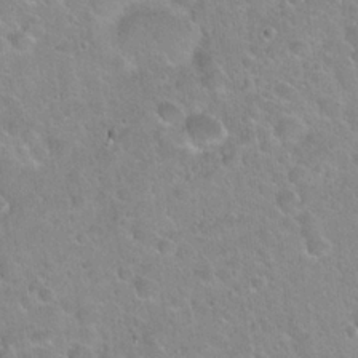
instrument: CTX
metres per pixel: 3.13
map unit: Hto
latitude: 21.6694
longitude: -52.5168
